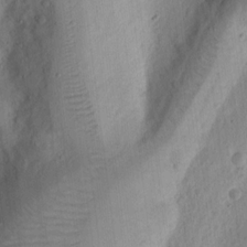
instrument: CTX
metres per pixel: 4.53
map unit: Ht
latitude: 12.2145
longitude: -75.0647
